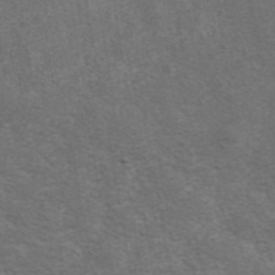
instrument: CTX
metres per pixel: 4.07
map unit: eAb
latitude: 42.1767
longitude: 105.5588
